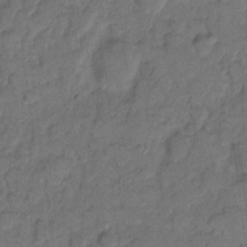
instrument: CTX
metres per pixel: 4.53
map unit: eHh
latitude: 8.5168
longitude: -64.0633
